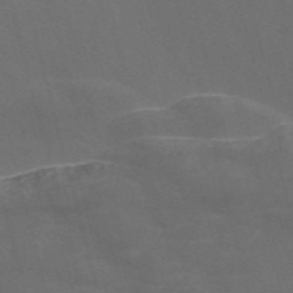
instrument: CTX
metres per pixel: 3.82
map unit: Nve
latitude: -58.1227
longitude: 65.0109
